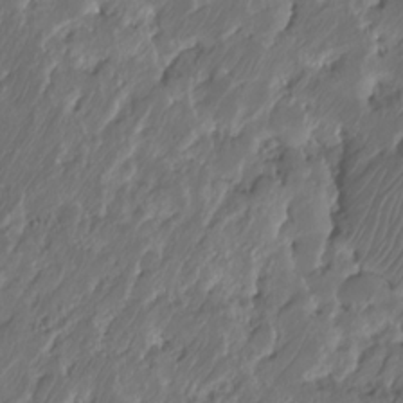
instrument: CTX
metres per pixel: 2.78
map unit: HNhu
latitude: -24.5574
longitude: 50.9353
